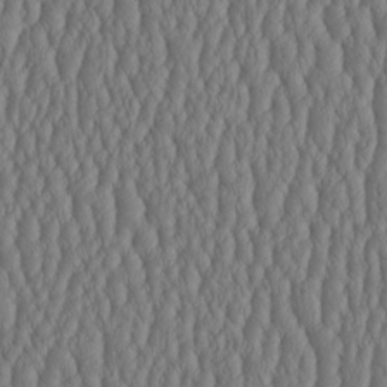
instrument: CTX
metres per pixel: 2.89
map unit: HNhu
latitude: -3.0297
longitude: 13.4077
